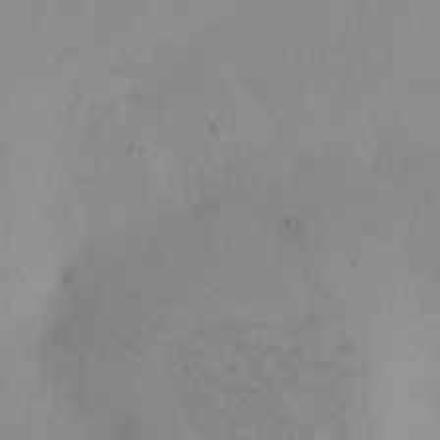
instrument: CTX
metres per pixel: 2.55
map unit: Hto
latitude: 6.7246
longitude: -61.4426
